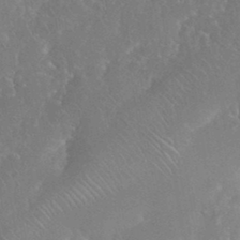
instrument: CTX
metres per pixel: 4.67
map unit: eHh
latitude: 35.1025
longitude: -64.1578
